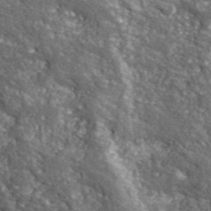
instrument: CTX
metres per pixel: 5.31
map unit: eHh
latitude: 42.3656
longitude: -90.9703
